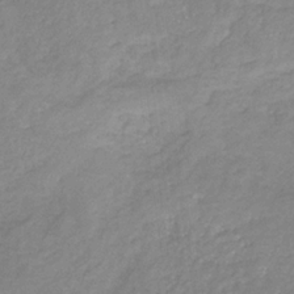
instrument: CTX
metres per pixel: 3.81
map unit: eHb
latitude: -30.8975
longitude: 66.7463
